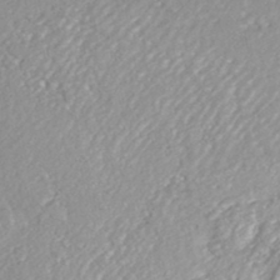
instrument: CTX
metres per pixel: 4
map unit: HNhu
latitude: -46.6140
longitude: 97.9178
